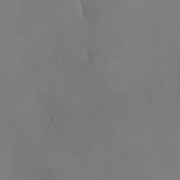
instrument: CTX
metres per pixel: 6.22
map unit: Ht
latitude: -9.1620
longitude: -31.7639
